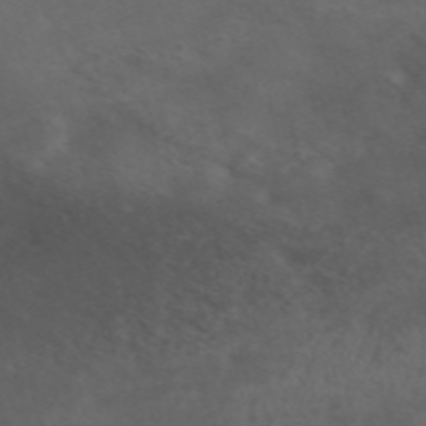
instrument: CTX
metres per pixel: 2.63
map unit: ANa
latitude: 49.7828
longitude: -71.7827
